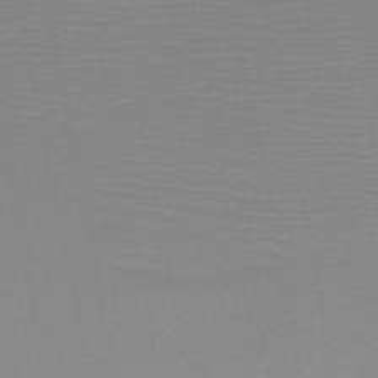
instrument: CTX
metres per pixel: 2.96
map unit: HNb
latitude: -48.4062
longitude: -44.2333
